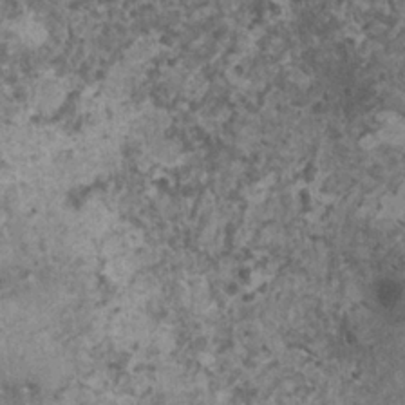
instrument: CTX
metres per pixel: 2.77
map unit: HNhu
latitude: 0.9324
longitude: 4.5384
